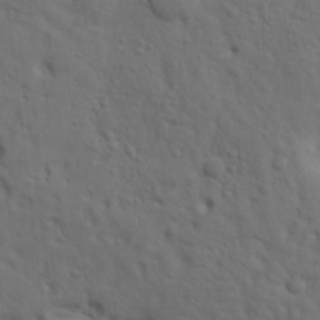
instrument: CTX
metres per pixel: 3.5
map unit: lAa
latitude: 19.3859
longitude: -139.1970
